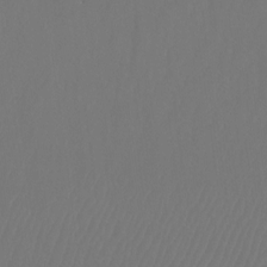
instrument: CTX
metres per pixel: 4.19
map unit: Htu
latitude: -11.7478
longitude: -70.9891
